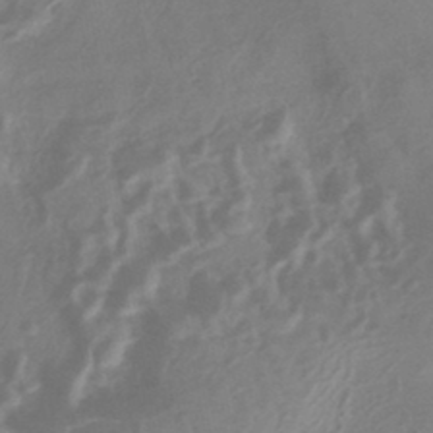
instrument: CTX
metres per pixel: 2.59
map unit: HNhu
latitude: -43.4265
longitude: 91.4455
